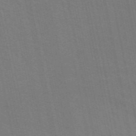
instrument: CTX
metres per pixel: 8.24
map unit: ANa
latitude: 49.2348
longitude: -78.9136
